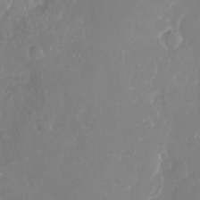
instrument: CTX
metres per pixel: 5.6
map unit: Nhu
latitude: -21.2942
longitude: -58.2900
